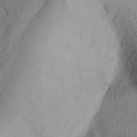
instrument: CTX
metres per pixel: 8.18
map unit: Ht
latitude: 7.6694
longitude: -76.1766
